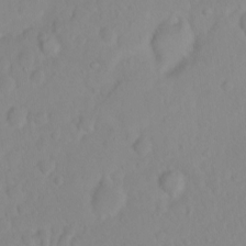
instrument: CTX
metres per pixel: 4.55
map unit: eHh
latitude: 1.7449
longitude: -55.9339
